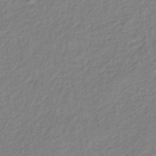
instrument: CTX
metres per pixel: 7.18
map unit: lHb
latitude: -33.4644
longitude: 65.1809
